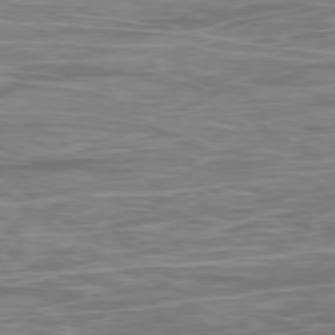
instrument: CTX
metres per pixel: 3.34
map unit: Ap
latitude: -79.1431
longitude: -74.6491
